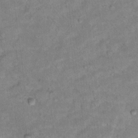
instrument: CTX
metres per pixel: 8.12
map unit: Hto
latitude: 12.0822
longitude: -37.4238
